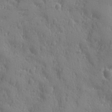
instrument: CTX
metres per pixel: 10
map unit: Ave
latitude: -8.6329
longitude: -119.1214
